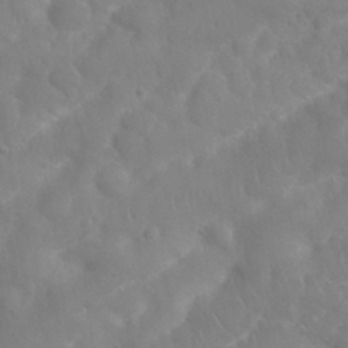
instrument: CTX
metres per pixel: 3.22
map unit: Nhu
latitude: 25.3859
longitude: -61.6316
